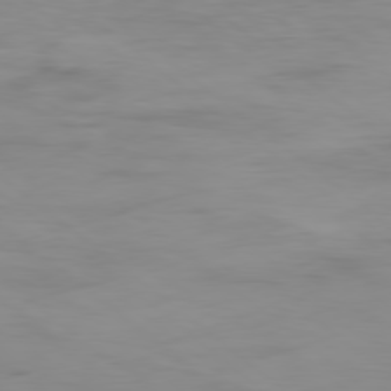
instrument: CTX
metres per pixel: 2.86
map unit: Ap
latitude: -80.0472
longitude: -68.4979
